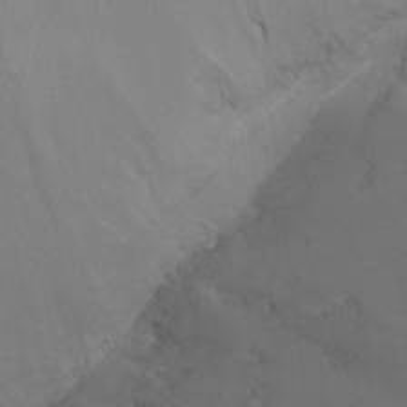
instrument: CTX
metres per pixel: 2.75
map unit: Ht
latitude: -15.6911
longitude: -44.1578
